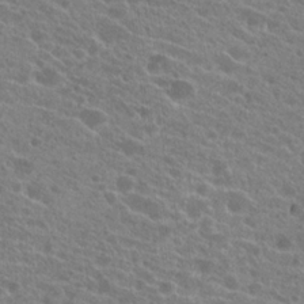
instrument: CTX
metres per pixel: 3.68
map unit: Hto
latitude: 21.8395
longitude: -38.6868
